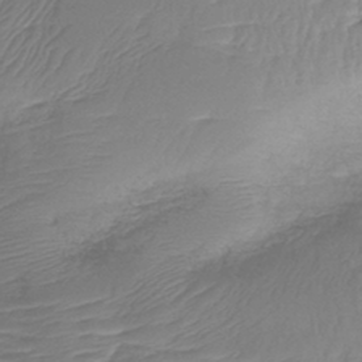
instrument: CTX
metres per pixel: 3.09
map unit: lHb
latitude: -41.0486
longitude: 78.6140
